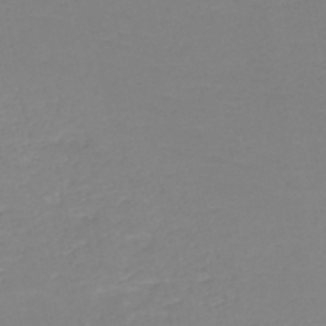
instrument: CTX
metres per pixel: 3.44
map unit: HNb
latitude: -49.5777
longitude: -44.3278
